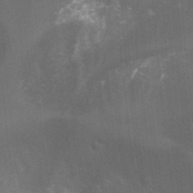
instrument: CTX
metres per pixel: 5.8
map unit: Hto
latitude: 32.2900
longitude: -41.0458
